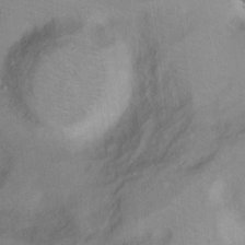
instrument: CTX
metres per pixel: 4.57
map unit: Hto
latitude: 8.0255
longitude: -30.2145
